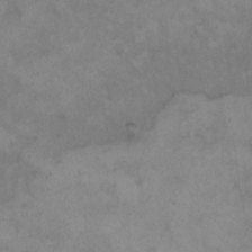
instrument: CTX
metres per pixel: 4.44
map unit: Hto
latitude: 9.4804
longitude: -60.4979
